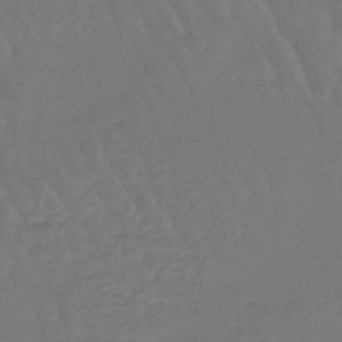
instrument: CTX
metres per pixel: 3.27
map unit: eHb
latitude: -46.7652
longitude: 78.9730
